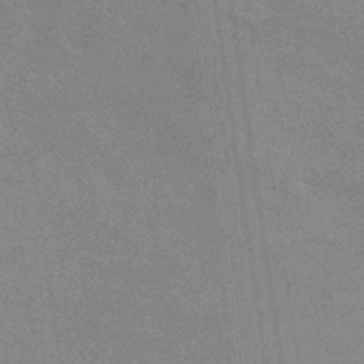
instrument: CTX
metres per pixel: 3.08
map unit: eHb
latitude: -36.8786
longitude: 76.5574
